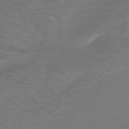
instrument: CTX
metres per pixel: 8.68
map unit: HNb
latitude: -48.0850
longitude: -49.2348
